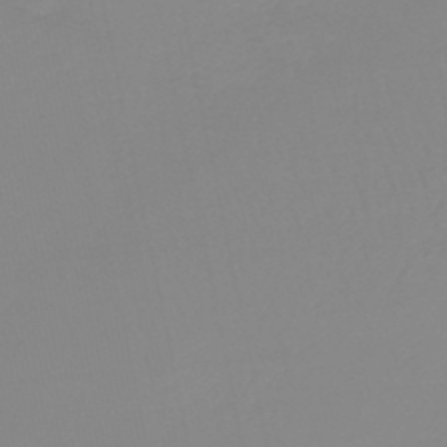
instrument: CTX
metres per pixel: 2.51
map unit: lHb
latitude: -44.8975
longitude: 56.2361
